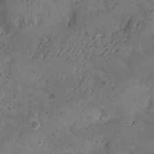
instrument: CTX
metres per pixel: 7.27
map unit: Ave
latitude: -8.9731
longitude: -118.4223
